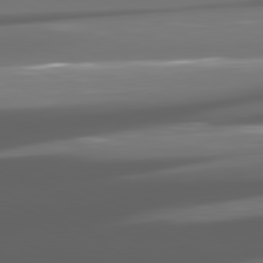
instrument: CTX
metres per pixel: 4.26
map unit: lApd
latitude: 81.3671
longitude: -146.0444
